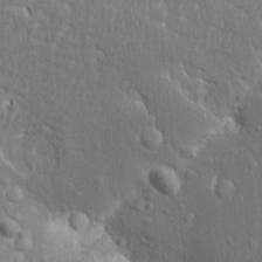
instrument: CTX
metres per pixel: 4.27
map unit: Aa
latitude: 18.7813
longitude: -149.6883
